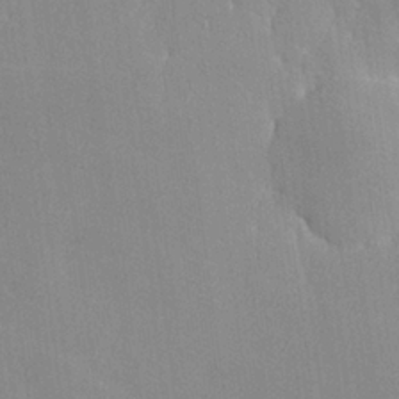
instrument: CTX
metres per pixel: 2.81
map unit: lHvf
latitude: -11.7100
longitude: -101.9339
